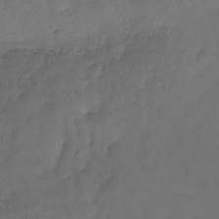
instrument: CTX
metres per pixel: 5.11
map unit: Nhe
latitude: -35.0108
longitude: -143.3482
